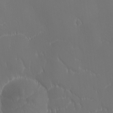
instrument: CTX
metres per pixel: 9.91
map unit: Ave
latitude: 2.1011
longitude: -113.5182
